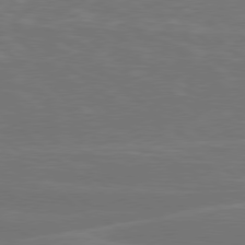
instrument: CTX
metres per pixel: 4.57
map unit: Hpe
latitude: 78.2901
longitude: -125.7638
